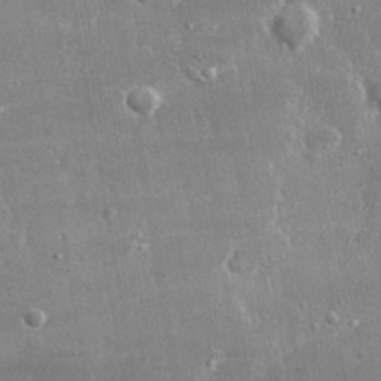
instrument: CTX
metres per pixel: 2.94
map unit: lHvf
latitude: 31.6127
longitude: -90.9892
